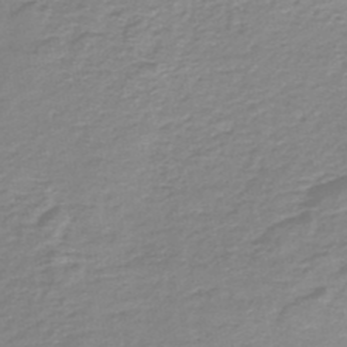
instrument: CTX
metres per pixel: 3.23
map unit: HNb
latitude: -46.1605
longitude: 52.2550
